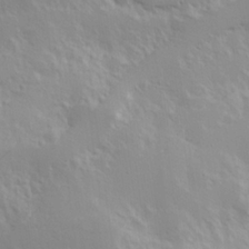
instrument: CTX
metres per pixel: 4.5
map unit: Hve
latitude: 24.5545
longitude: 145.4454
